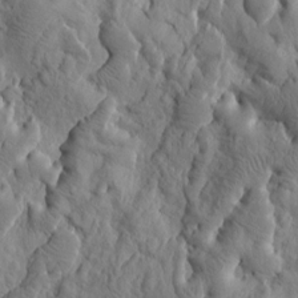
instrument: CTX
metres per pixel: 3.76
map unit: Htu
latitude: 2.1955
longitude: 178.3495
